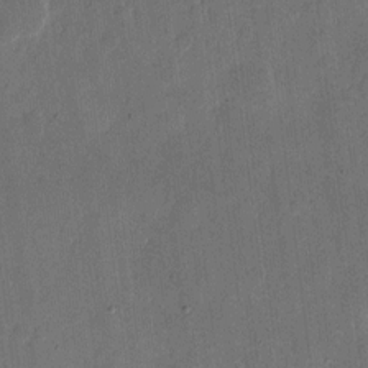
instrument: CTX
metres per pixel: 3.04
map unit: eHh
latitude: 11.2159
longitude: -68.8191
